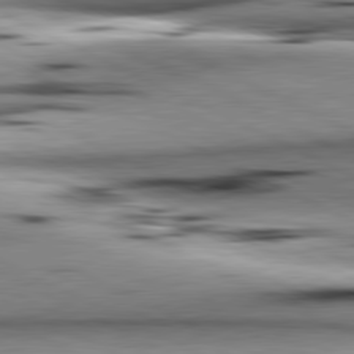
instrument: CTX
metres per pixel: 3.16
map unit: lApd
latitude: 80.9892
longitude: 156.0283
